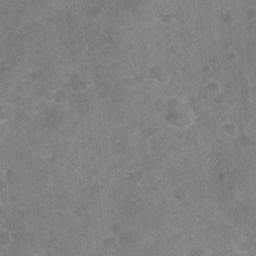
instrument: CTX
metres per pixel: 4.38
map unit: Nhu
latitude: -21.8422
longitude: -55.8772
